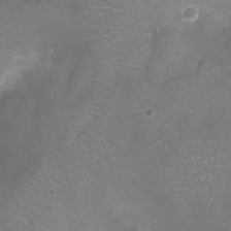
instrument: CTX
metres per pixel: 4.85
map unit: Ht
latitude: -7.8800
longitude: -18.5168
